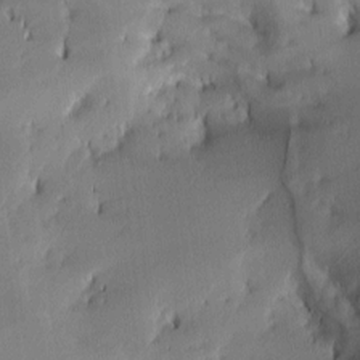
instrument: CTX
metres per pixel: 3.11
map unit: lAa
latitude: 2.8758
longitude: -115.5749
